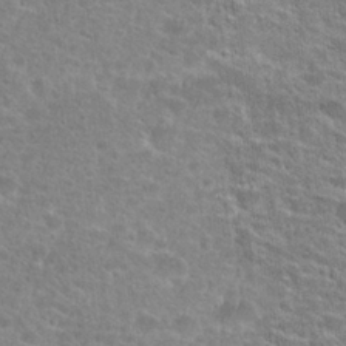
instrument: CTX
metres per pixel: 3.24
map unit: Hto
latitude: 24.4034
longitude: -48.0822
